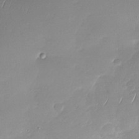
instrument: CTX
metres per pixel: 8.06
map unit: Nhu
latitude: -28.6896
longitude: -61.6505
